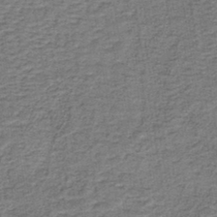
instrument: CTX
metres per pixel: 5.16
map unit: lHb
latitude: -40.7841
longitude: 55.3321
